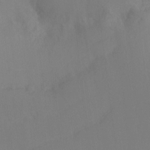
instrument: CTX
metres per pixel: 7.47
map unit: Ht
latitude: -16.5763
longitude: -48.4412
